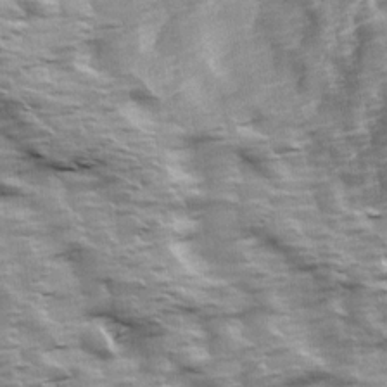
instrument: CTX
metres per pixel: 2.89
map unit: Ave
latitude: 13.9717
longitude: -104.2901
